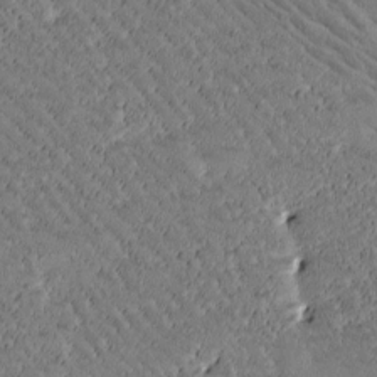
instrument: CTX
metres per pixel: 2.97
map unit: Htu
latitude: -2.1227
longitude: 176.3495
